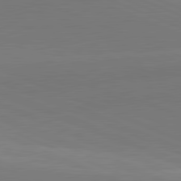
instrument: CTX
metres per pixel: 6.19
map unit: lApd
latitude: 82.1388
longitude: 138.2551
